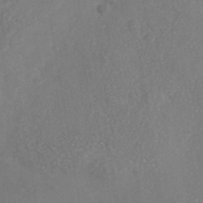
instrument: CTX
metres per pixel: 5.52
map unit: Nhe
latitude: -40.2928
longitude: -110.2901
